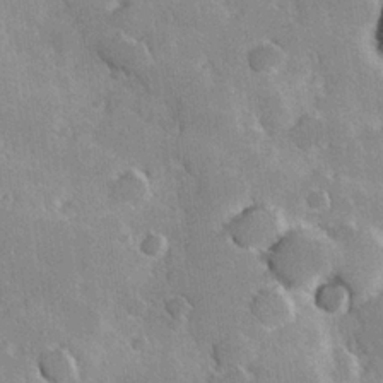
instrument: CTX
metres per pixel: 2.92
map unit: Hve
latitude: 23.6127
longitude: 147.4265
